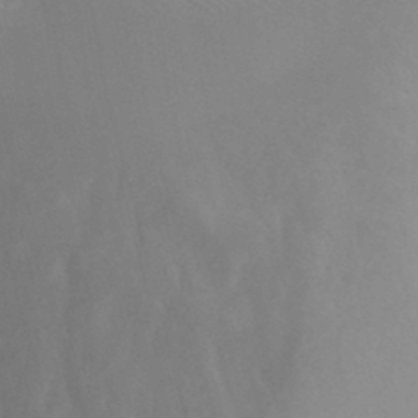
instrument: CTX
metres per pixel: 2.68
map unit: Nhu
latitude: -12.5952
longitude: -73.3860
